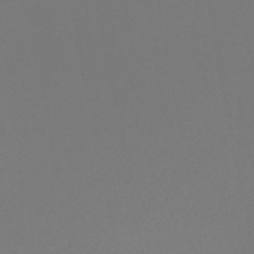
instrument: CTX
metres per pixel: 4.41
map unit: HNhu
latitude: -46.3873
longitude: 98.6707
